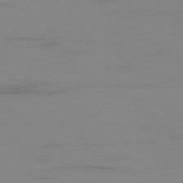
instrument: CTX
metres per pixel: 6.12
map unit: Ap
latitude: -78.8030
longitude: -78.9325
